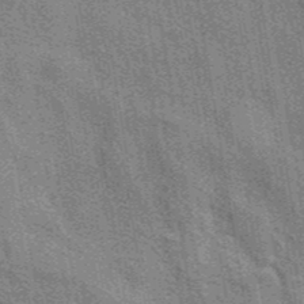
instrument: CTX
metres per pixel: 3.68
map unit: eAb
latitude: 41.1781
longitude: 107.1620
